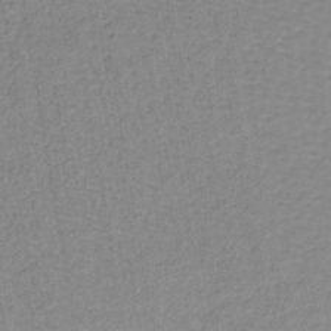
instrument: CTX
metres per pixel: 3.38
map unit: lHb
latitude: -40.1983
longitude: 60.8597
